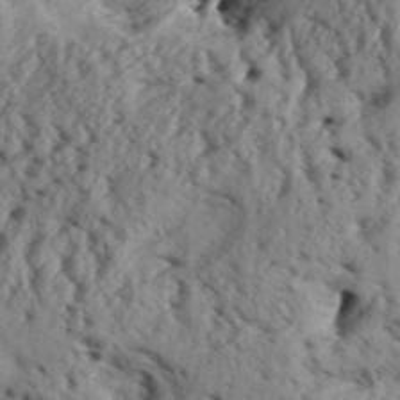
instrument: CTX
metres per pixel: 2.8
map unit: Aa
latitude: 32.5546
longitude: -136.3845
